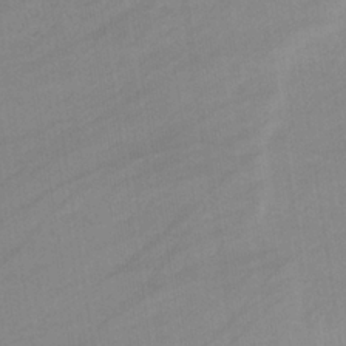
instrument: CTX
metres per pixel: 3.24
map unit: eHb
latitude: -34.6141
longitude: 72.9541
